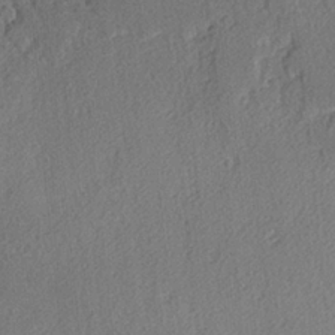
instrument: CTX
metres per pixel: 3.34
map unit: lAvf
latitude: -4.4062
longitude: -108.3089
